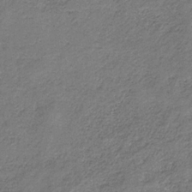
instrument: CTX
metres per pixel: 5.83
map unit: HNb
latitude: -32.8597
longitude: 59.1998
